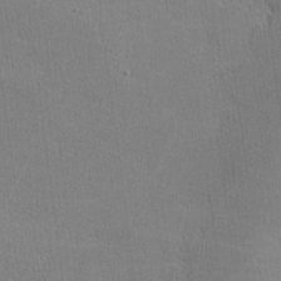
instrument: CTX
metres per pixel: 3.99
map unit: lHvf
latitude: -11.5399
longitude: -101.7639
